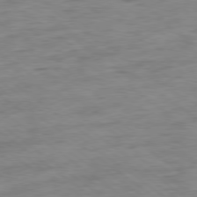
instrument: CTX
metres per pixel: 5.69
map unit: Ap
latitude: -79.9745
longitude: -70.5168
